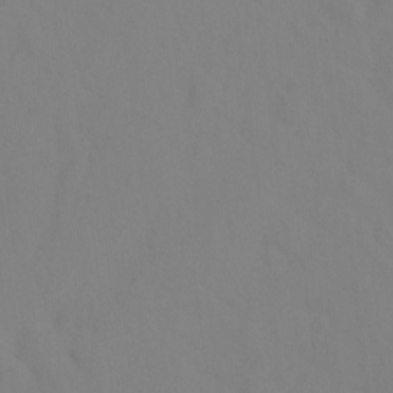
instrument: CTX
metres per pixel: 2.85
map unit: Hto
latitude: -6.8030
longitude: -47.8584
